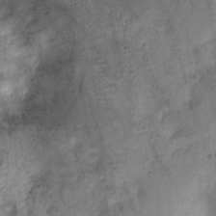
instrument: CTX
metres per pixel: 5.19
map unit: Nhu
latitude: 4.7813
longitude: -17.9528
